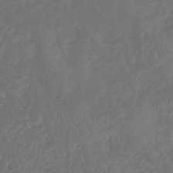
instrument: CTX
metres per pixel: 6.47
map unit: HNhu
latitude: -46.4251
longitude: 91.8612
